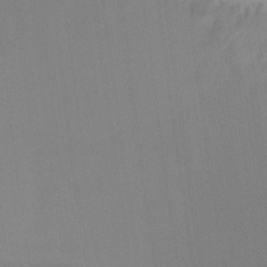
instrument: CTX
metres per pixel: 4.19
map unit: Ht
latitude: -14.7841
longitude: -52.4790
